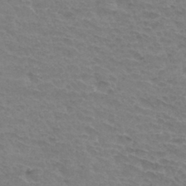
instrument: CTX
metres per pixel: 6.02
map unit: Hto
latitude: 33.9528
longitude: -45.4993
